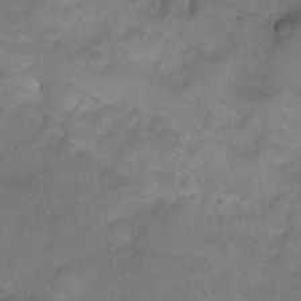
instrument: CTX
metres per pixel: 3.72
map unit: Ht
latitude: 1.1970
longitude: -32.5735
